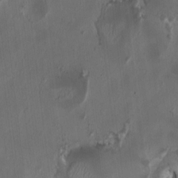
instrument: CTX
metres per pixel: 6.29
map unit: HNhu
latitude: 1.4426
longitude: -3.8016
